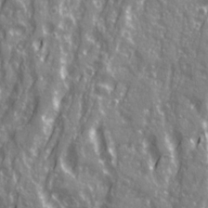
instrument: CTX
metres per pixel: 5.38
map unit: Ave
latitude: 21.4238
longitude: -133.2915
